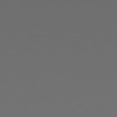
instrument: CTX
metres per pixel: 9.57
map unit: Hpe
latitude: 78.5168
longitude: -175.3671
